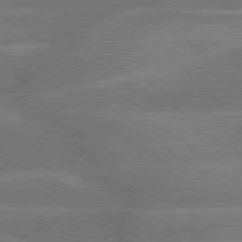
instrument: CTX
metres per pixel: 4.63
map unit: lApd
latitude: 79.9339
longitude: -123.6505
